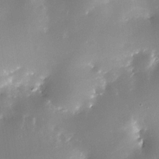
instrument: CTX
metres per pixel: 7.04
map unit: Nhe
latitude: -32.7841
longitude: -117.3671
